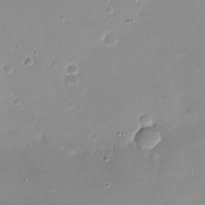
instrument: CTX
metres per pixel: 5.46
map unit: Nhu
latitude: -27.0297
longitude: -60.3278
